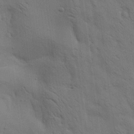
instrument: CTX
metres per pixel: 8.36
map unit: Aa
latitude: 22.1389
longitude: -140.5167
